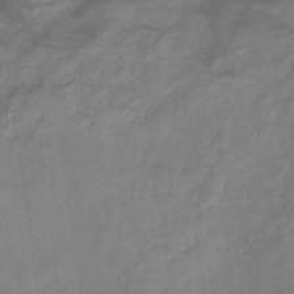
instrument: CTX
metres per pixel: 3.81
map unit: HNb
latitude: -33.4833
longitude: 64.5007
